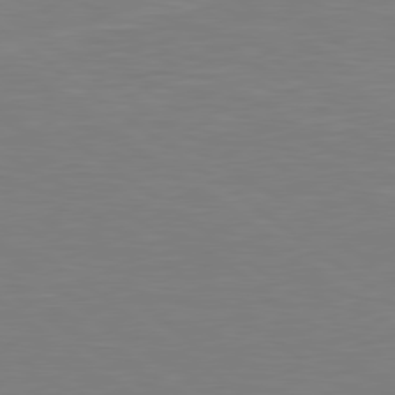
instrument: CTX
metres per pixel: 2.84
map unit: Hpe
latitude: 79.0270
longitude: -149.0270
